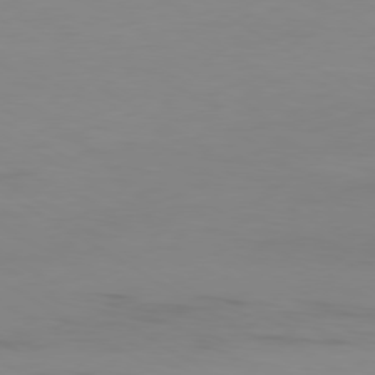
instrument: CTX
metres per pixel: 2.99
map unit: Ap
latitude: -79.9178
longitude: -93.0836
